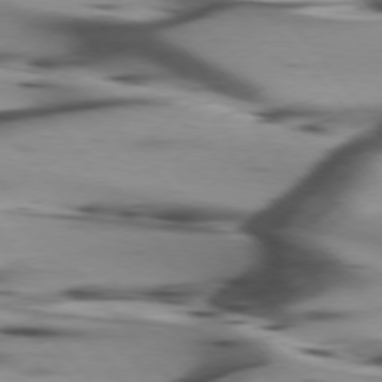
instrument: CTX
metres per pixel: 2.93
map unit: lApd
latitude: 75.8017
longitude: -64.0633
